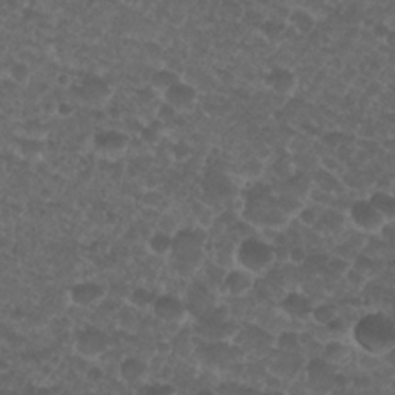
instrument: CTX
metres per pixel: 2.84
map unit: Nhu
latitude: 27.2348
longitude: -52.1767
